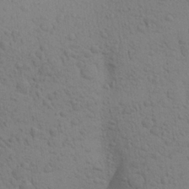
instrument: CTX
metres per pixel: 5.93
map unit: Aa
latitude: 23.0647
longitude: -148.4601
